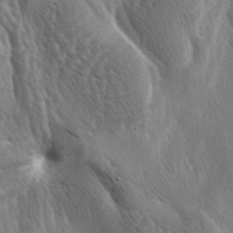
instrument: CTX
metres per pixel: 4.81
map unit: lAa
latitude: -4.4818
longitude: -125.6694
